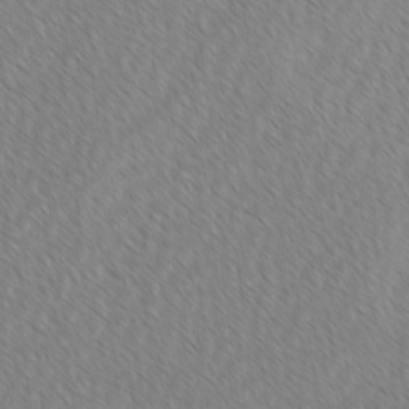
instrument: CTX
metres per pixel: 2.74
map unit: lAvf
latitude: -2.4251
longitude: -114.0444
